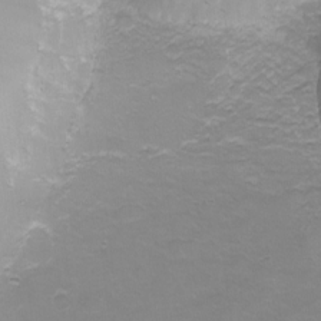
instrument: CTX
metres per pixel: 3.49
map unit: Nhu
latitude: -1.4455
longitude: -78.0822
